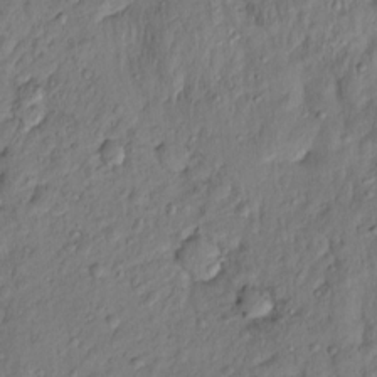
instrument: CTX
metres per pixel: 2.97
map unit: Htu
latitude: -5.9367
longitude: 155.7477
